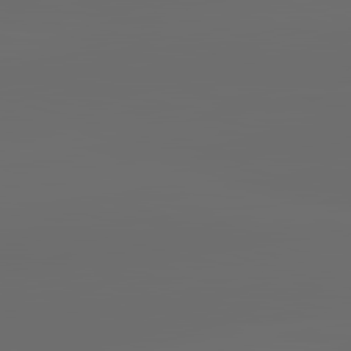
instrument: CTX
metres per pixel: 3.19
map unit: lApd
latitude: 83.7449
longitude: -129.9528
